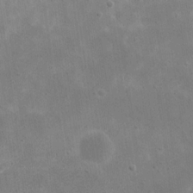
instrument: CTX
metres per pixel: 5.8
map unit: eHh
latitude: 21.7450
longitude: -67.4615
